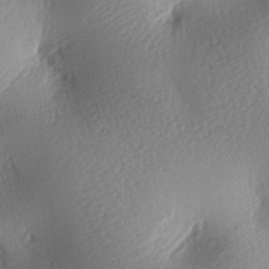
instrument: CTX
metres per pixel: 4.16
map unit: lAa
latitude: -8.7085
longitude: -127.9528
